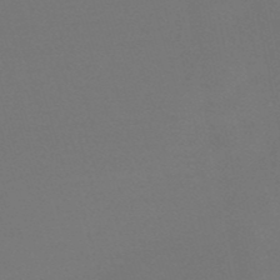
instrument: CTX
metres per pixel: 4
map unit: eHb
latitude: -50.6140
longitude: 69.0297
